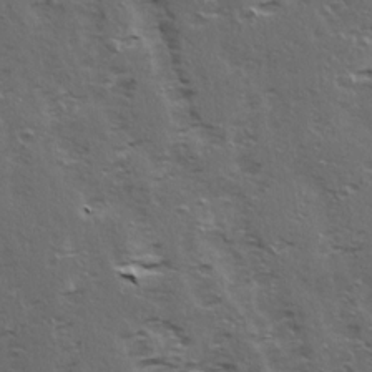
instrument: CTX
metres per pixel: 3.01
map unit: Ave
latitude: 15.6316
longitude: -103.8961
